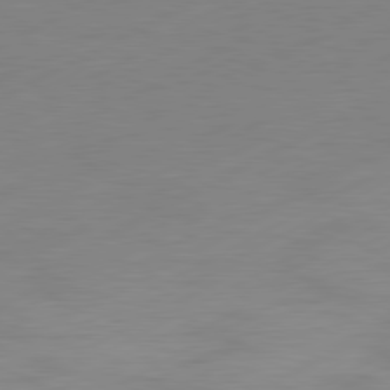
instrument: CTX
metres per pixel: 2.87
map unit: Hpe
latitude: -81.7856
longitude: 13.9556
